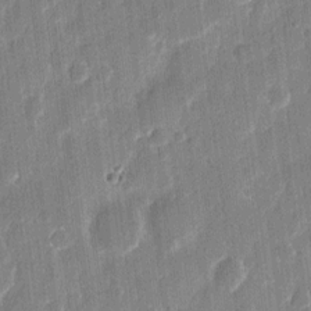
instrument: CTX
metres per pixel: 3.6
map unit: eHh
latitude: 11.2726
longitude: -70.5357
